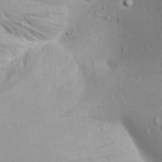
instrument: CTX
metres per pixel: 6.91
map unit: Aa
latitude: 25.8205
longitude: -137.2726
